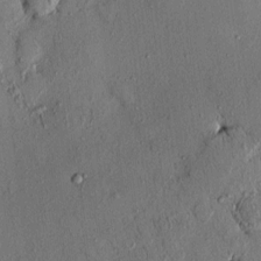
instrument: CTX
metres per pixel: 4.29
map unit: eHh
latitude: 0.2522
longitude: 15.3699
